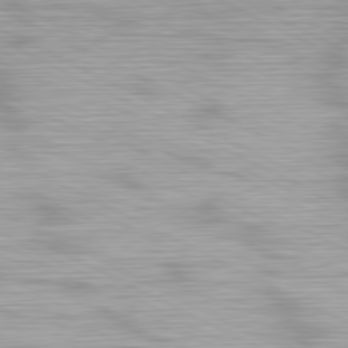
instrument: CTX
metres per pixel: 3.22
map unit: Hpe
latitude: -81.4833
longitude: 17.6722
